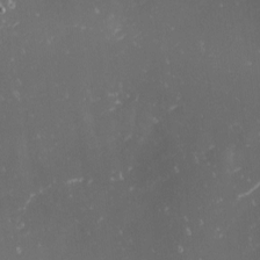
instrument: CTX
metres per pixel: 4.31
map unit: eHh
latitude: -1.6722
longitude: -81.1214
